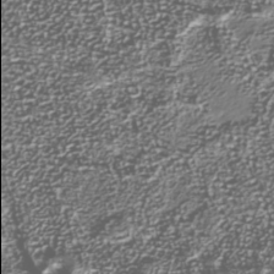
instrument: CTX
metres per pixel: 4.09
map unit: Nhu
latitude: -39.5021
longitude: -81.9906
